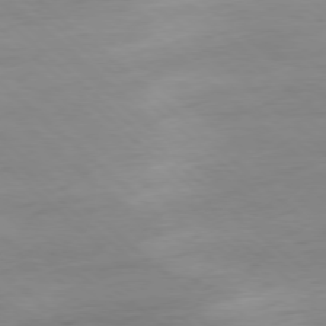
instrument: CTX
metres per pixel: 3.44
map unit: Ap
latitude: -78.3306
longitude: -77.8583
